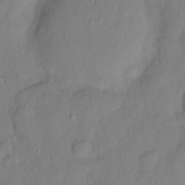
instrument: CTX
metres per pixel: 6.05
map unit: Nhu
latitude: 5.8772
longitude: -24.4034
